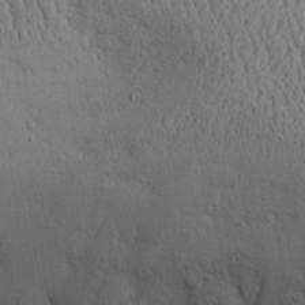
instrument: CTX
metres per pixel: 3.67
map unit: Aa
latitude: 28.7057
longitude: -132.4790
